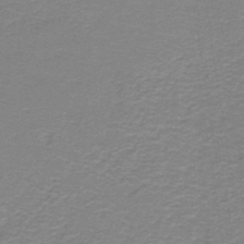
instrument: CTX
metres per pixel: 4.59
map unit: lHb
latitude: -44.0850
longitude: 56.5762
